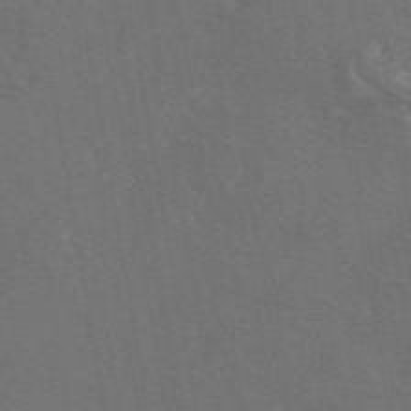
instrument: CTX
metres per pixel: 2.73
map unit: eAb
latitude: 46.4601
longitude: 109.0675
